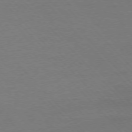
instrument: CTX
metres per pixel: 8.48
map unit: Ap
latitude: -77.0297
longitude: -93.0647
